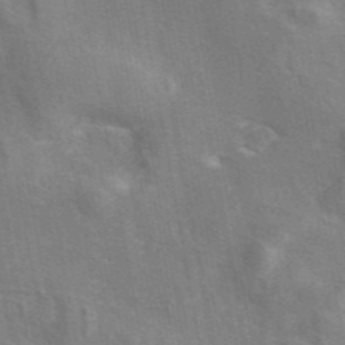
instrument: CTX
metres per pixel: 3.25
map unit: eAb
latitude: 44.8380
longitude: 110.0283
